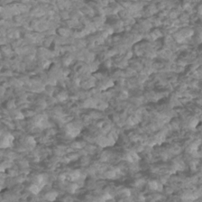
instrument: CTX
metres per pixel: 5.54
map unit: Htu
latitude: 2.9891
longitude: -21.1781
